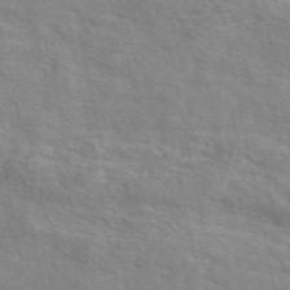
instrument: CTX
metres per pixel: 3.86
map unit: eAb
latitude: 48.9325
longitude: 119.8044
